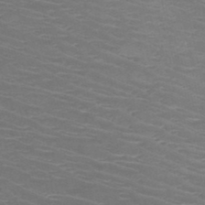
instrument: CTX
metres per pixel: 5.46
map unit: HNb
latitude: -49.1809
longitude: -46.3845
